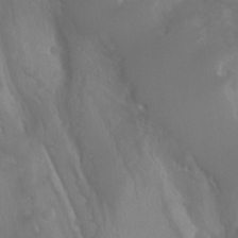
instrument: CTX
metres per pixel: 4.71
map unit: Aa
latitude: -8.5196
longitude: -78.1767
